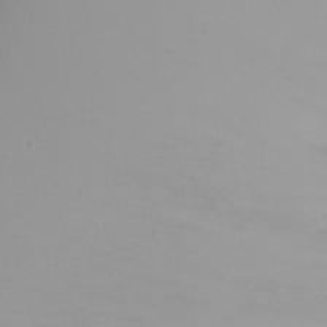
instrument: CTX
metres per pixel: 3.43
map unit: Htu
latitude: -12.4818
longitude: -48.3467
